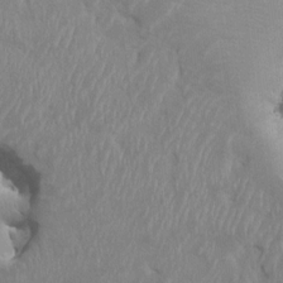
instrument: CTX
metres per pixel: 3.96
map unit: HNhu
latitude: 7.4993
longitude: -3.1025
